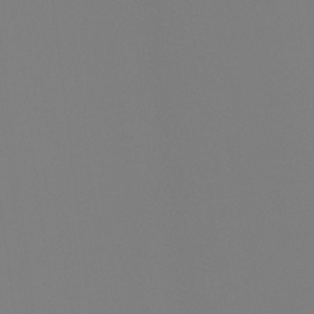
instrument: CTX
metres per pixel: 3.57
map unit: Ht
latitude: -4.2550
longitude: -61.4804
